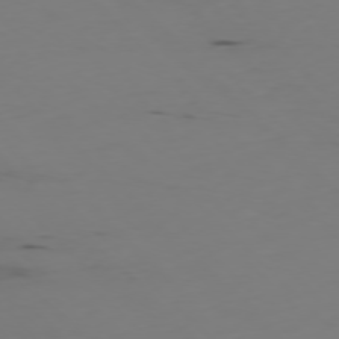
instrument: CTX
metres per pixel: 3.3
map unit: Ap
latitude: -77.2187
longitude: -82.4412
